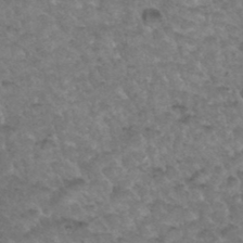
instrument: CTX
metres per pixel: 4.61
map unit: Hto
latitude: 35.5182
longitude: -49.9717
